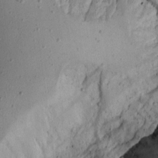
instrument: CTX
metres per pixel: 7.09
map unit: Aa
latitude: 14.0822
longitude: -140.2144
